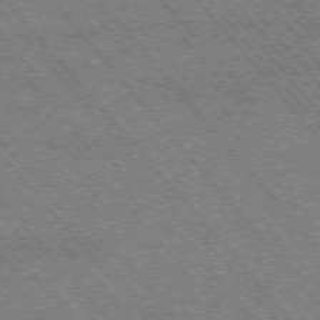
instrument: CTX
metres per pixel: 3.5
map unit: Hpe
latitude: -75.6533
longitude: -12.9514
